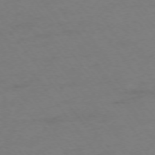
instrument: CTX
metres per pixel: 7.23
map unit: Ap
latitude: -75.6344
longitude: -73.2348
